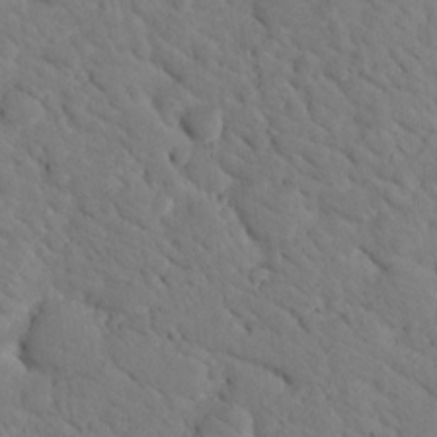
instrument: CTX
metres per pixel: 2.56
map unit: lHvf
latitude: 14.5168
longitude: 178.6329
